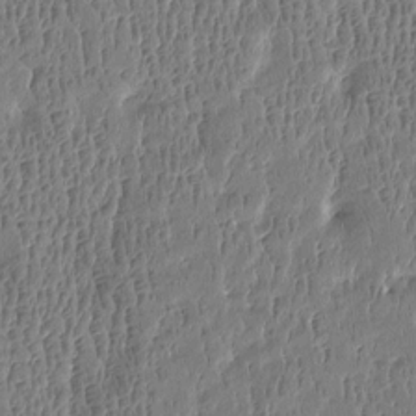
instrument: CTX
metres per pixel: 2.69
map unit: Htu
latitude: -4.4440
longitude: 175.7666
